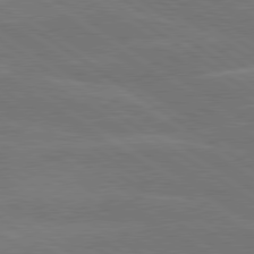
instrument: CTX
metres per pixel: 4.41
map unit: lApd
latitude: 79.8961
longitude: -125.0269
